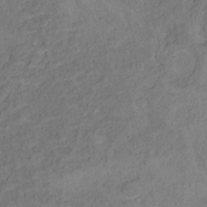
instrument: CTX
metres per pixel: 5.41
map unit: Ht
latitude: 13.7639
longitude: -39.5560
